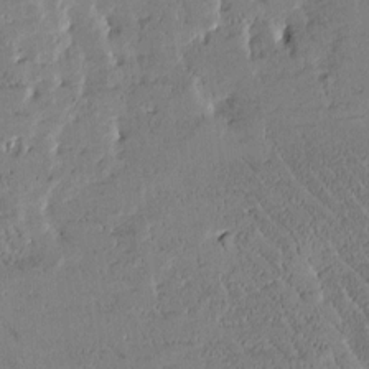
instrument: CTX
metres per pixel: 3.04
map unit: Htu
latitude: -1.8234
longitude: 175.9367
